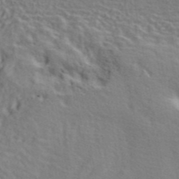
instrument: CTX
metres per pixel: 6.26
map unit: ANa
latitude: 43.3293
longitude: 54.3117
